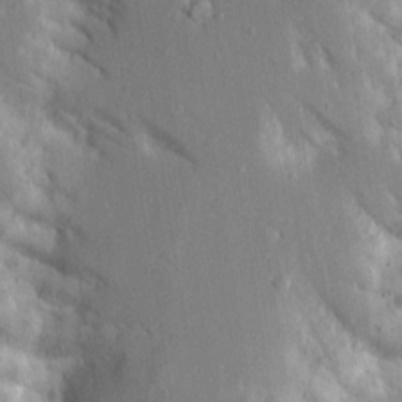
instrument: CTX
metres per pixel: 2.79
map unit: Aa
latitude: 16.8758
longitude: -149.3860
